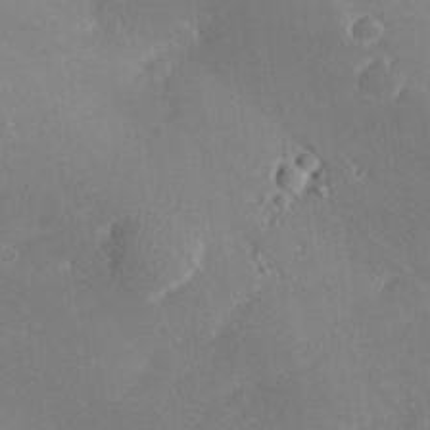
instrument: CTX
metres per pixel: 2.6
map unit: lHvf
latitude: 25.9717
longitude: 140.8408
